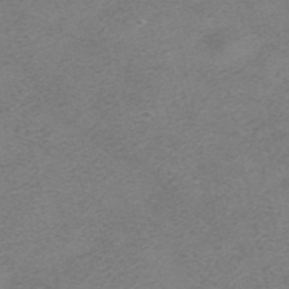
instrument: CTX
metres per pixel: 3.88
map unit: HNhu
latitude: -40.5574
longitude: 104.1039
